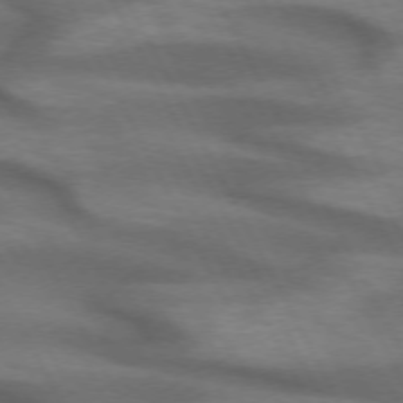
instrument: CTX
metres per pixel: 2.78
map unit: lApd
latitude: 72.2334
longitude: -50.5167
